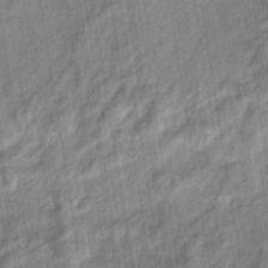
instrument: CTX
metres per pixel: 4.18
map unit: eHb
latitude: -37.5021
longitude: 79.8989
